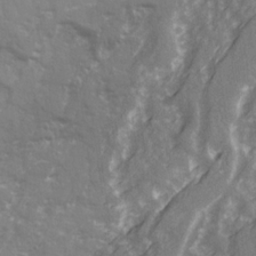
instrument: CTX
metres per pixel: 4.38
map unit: Ave
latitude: 21.9150
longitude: -132.5924
